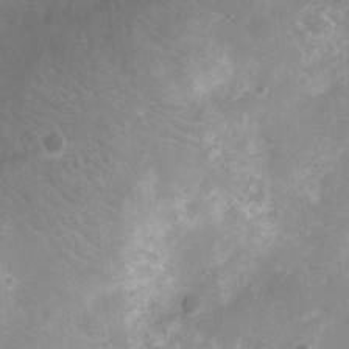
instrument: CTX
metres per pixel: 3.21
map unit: Ht
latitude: -11.1053
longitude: -21.2348
